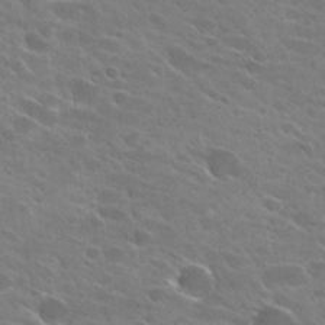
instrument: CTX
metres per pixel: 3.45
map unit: Hto
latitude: 26.1200
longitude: -41.5182
